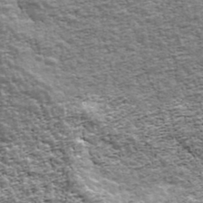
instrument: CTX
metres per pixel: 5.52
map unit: Ave
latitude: 42.9325
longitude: -111.8395
